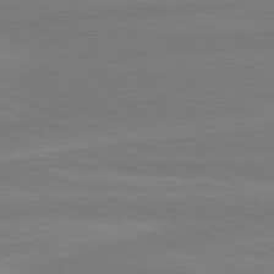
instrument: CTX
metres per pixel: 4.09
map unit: lApd
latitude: 81.8205
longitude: -174.6680
